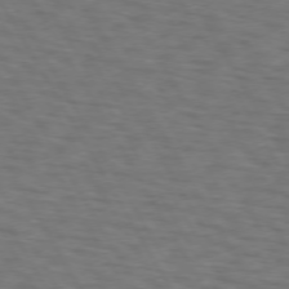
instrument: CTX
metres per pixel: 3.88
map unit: lApd
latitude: 72.9325
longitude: -73.5938
